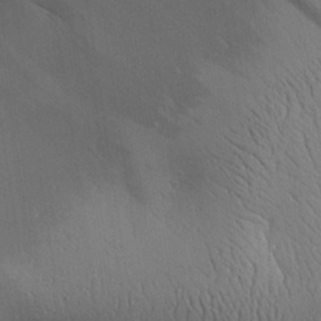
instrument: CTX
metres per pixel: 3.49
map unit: Aa
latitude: 30.6491
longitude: -144.7813
